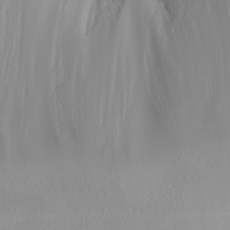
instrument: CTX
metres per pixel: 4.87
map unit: Nhu
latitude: -6.1983
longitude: -89.1592
